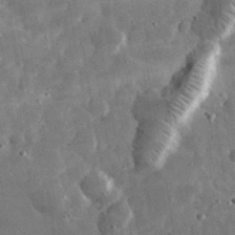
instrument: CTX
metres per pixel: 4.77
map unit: eHh
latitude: 33.6505
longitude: -70.2333
